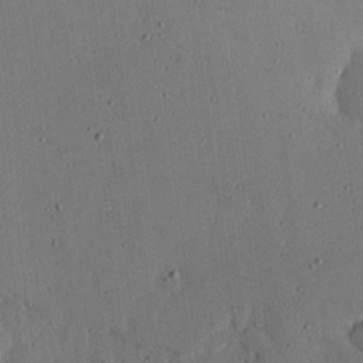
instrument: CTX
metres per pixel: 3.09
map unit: lHvf
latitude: 19.6316
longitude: -115.8016
